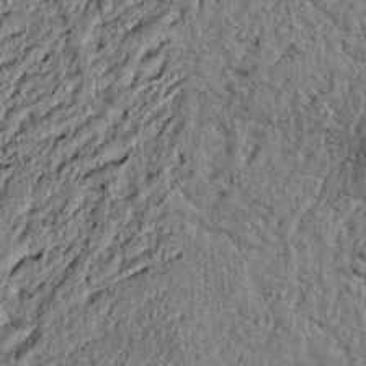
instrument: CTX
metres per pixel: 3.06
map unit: lAvf
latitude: 6.8569
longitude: 166.8030
